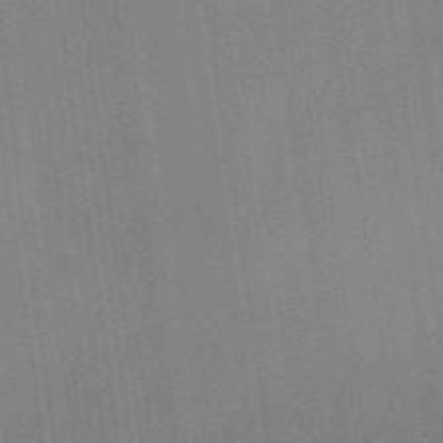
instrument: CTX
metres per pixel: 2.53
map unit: HNhu
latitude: -43.2942
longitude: 96.7463
